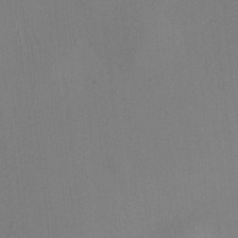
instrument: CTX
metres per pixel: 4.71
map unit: HNhu
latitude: 7.9339
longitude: 14.6330
